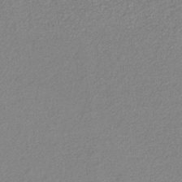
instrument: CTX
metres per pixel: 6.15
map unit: eAb
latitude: -38.1228
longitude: 52.0283
